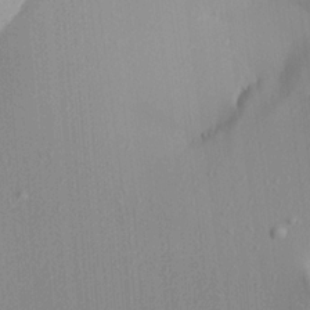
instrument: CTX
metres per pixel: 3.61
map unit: Aa
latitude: 21.5560
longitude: -143.9528
